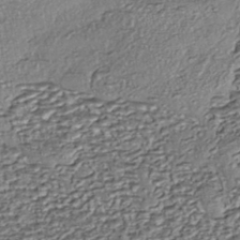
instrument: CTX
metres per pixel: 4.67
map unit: eHh
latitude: -43.5588
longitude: 121.7288
